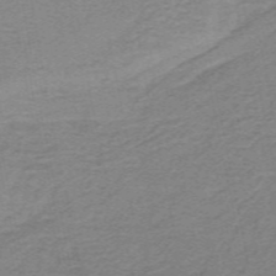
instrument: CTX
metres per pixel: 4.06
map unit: lHb
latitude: -40.8975
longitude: 54.2362
